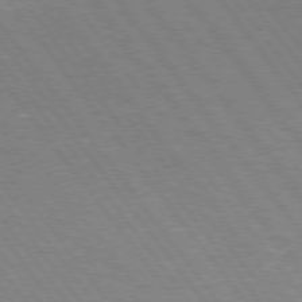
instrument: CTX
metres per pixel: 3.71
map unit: Hpe
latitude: 75.2726
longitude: -157.8772
